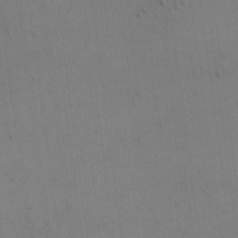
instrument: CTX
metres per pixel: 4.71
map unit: eHh
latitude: 17.1592
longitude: -67.0080
